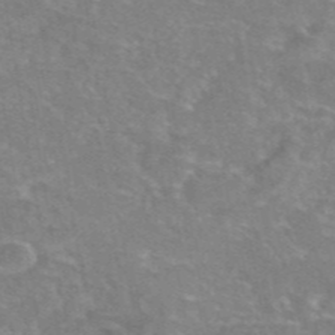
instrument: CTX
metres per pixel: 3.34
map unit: eAb
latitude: 46.2712
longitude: 102.5007
